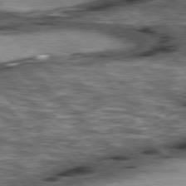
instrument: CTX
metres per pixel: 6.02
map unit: lApd
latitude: 77.0836
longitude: -49.8016
